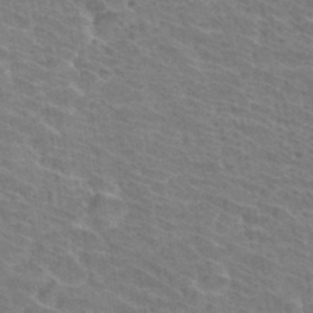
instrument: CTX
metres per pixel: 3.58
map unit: Hto
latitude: 33.4426
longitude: -41.8772
